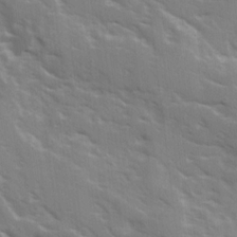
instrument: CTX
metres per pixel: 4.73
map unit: Ave
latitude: 15.5749
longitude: -130.4979
